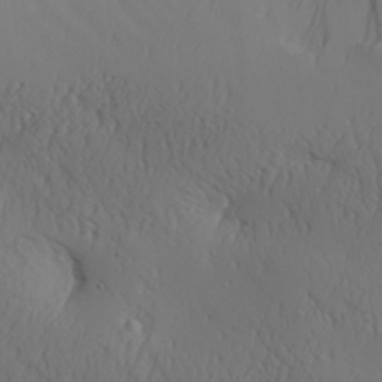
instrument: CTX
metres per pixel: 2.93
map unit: Aa
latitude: 31.1215
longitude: -142.9892
